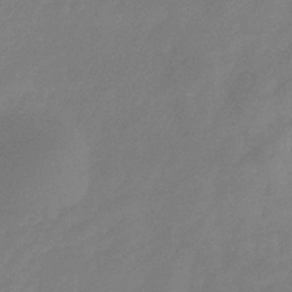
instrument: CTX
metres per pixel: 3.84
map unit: eHb
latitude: -30.5951
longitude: 72.8219
